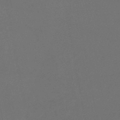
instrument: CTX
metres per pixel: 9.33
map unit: lHb
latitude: -46.8975
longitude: 68.8785
